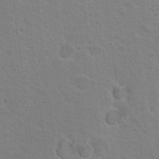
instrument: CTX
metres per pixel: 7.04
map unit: Nhu
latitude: 16.9703
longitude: -31.0081
